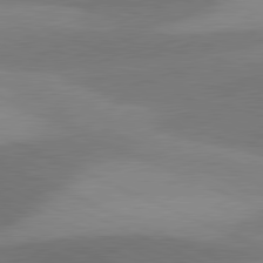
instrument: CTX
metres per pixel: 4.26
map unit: lApd
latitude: 81.2537
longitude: 125.1053
